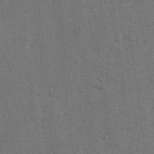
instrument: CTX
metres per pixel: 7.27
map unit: lAvf
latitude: -5.2565
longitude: -114.4034
